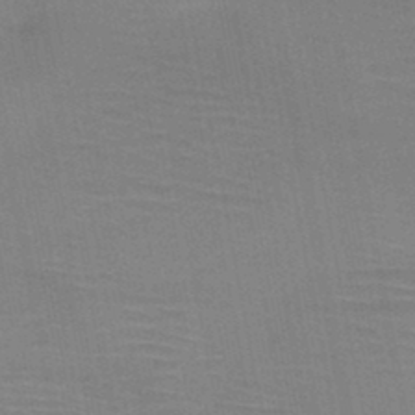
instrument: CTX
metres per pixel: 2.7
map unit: HNb
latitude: -46.4818
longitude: -44.6112
